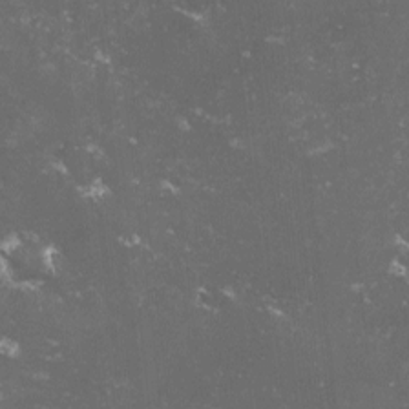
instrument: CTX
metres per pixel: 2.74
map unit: lHvf
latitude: -13.9745
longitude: -99.3859
